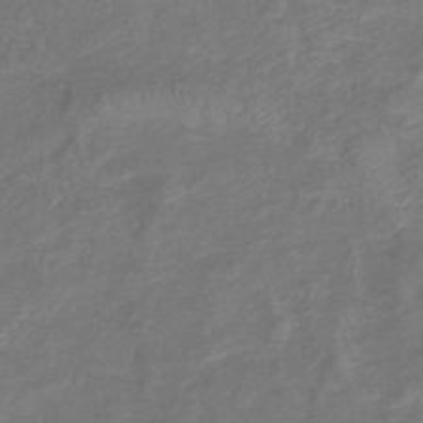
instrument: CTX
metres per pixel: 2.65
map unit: lHb
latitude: -41.7289
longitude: 78.9163
